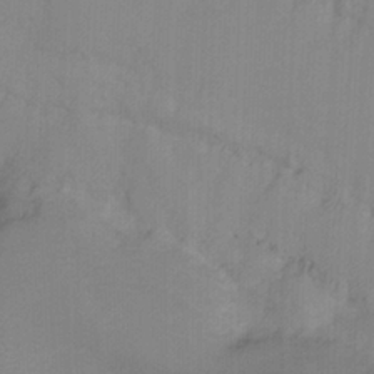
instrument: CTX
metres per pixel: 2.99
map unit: Nhu
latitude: -15.5588
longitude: -53.0081
